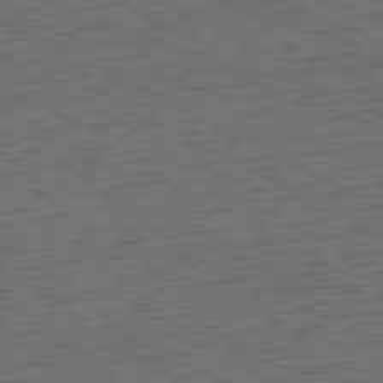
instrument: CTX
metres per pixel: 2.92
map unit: Ap
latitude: -81.5210
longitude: -58.7246
